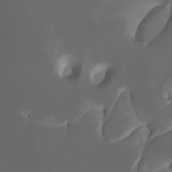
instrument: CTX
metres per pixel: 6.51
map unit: Htu
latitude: -12.8219
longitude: -71.5749
